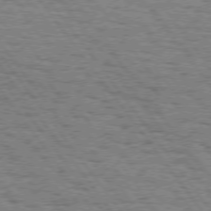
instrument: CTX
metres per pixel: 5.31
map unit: Hpe
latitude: 74.4979
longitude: -135.0080
